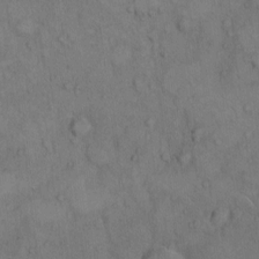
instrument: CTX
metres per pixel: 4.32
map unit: Hto
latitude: 7.6883
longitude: -60.5545
